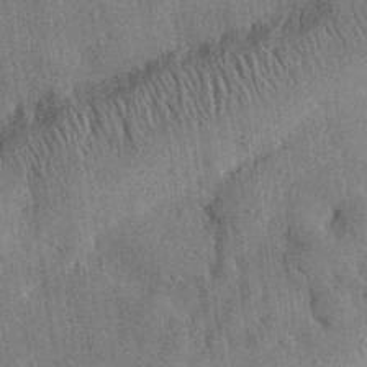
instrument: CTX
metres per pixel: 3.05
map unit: eHh
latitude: 28.2522
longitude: -77.0836
